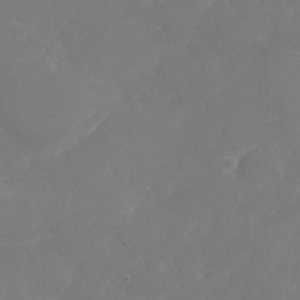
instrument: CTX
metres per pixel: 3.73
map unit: Nhu
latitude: -28.8408
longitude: -64.7624
